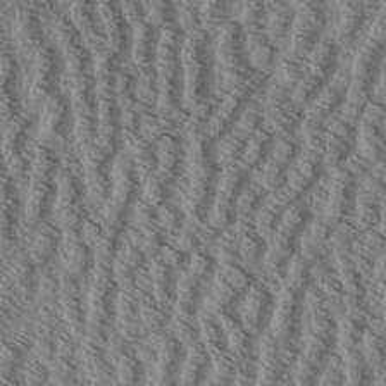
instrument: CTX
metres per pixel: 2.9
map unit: Aa
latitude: 32.9892
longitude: -138.0822
